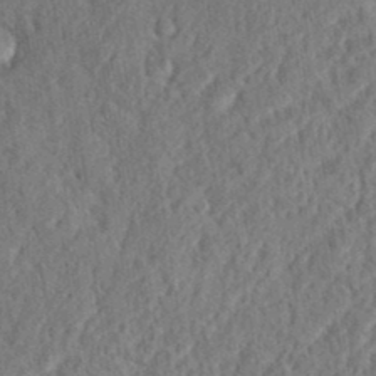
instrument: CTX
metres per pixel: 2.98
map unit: eHh
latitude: 37.3860
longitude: -137.9906
